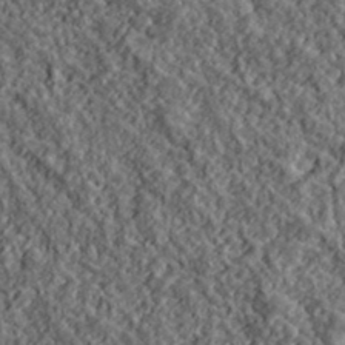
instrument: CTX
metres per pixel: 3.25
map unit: lHvf
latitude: 39.7827
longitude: -88.4412
